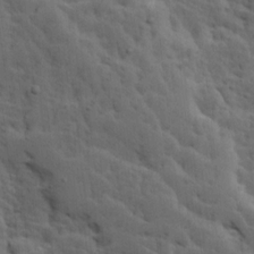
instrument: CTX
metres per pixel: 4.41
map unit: Ave
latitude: 13.7450
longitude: -134.4979
